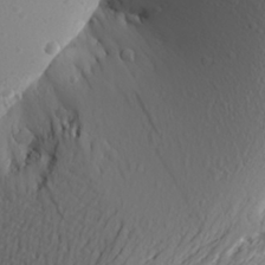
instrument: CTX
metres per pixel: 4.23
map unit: Aa
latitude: 27.0648
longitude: -144.7624
